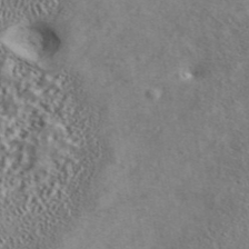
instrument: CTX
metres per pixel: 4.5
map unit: ANa
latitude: 40.7435
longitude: 17.7667
